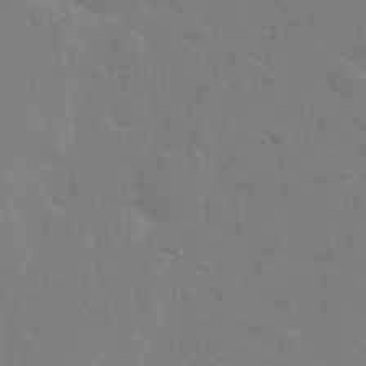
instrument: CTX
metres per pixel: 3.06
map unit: Hto
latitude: 18.7813
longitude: -39.5938
